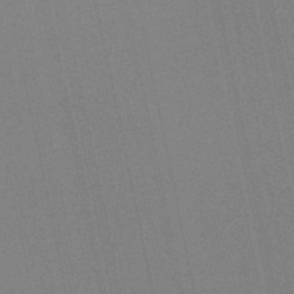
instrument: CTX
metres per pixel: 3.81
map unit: lHb
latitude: -46.5762
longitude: 78.2361
